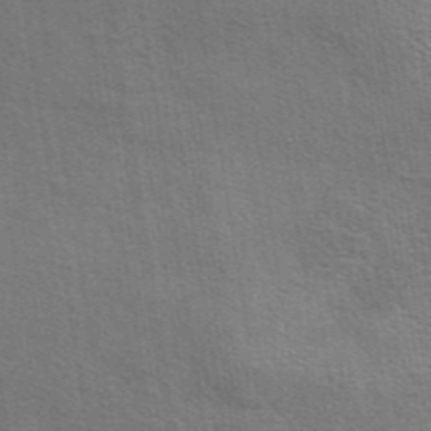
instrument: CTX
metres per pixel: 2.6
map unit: eAb
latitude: 44.1389
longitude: 112.1228
